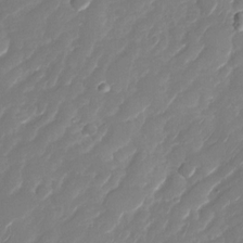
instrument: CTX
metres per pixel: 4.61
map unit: Nhu
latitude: -28.5763
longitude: -65.3293
